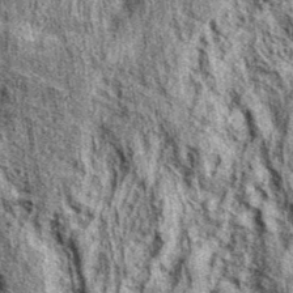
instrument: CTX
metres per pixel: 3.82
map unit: eAb
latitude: 37.8394
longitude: 105.8422
